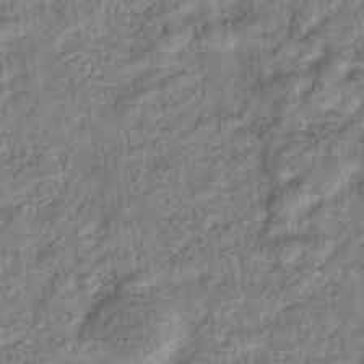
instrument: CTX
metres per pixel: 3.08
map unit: eHb
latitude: -37.1998
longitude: 79.7855
